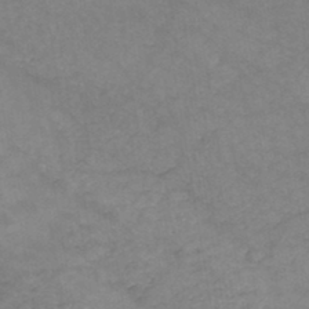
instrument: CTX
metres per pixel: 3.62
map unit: HNb
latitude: -45.8422
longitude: -36.8758
